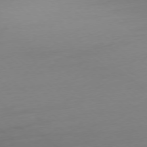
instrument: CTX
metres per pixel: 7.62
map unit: Ap
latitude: -77.8233
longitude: -67.2159
